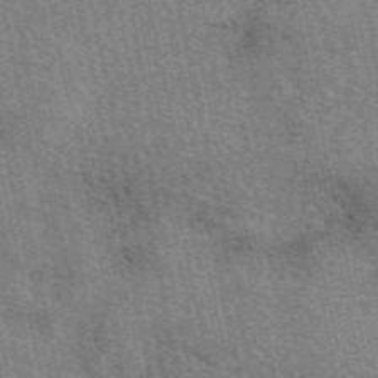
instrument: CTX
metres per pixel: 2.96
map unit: eAb
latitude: 50.5545
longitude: 113.3510
